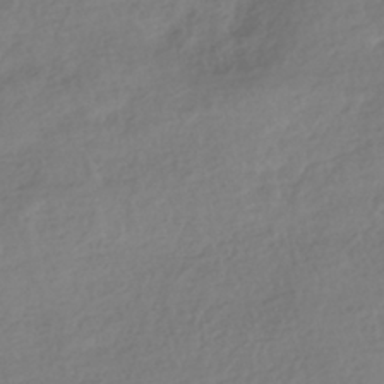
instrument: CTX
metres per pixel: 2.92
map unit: HNhu
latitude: -40.8975
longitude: 97.7100
